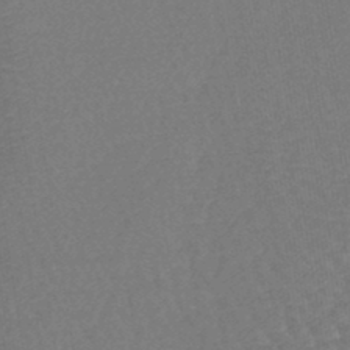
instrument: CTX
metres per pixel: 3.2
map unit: lHb
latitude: -43.7477
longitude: 79.3131
